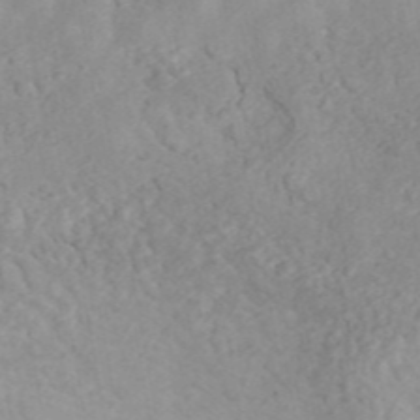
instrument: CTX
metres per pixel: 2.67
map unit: ANa
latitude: 45.3670
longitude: 24.2739
